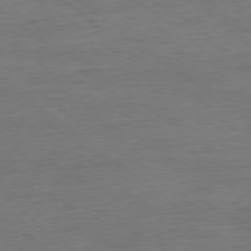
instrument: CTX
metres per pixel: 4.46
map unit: Ap
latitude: -78.9163
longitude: -89.4238
